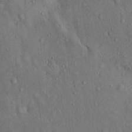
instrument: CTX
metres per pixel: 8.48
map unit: Hto
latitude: 14.4979
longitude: -58.2523
